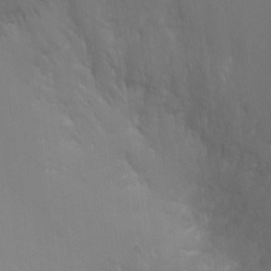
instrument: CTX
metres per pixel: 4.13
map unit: Ht
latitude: -3.2564
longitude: -28.3656
